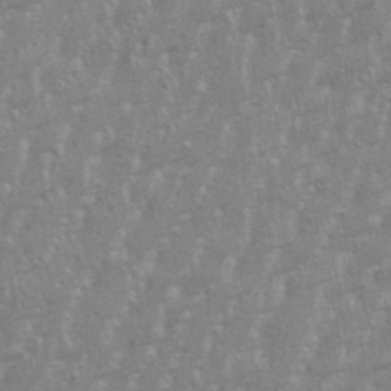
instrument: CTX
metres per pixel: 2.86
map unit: eHh
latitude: 34.6301
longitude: -132.5168
